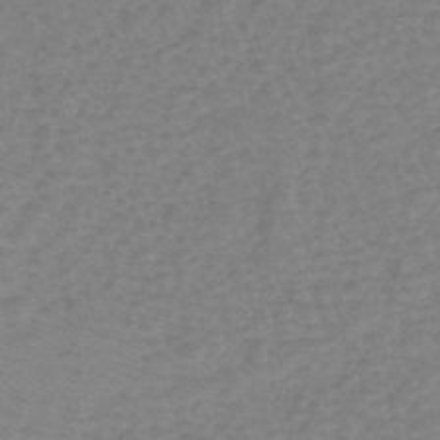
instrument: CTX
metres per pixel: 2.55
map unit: eHh
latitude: -39.8234
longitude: -28.9136
